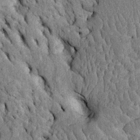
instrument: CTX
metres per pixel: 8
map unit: Htu
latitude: -2.5951
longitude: 151.7666
